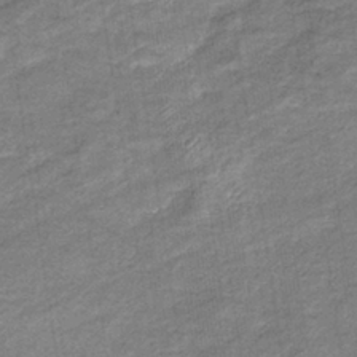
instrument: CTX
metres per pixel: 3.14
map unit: eHb
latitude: -37.4454
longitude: 77.3888
